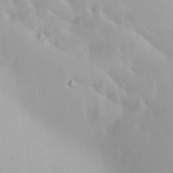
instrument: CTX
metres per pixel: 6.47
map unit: lAa
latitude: 20.7058
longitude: -138.1767
